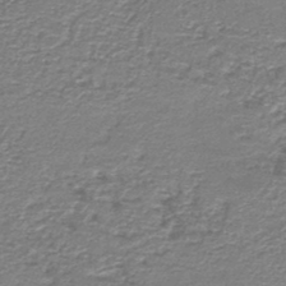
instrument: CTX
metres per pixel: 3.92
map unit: HNb
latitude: -44.1606
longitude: 50.5007
